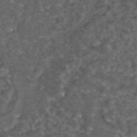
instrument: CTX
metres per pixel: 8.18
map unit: eAb
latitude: 43.8206
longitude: 106.8597
